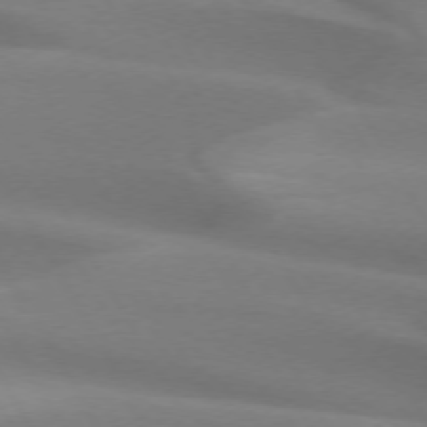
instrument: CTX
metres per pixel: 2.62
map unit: lApd
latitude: 73.4427
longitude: -49.5560
